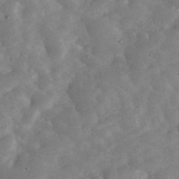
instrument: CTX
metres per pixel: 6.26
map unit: eHh
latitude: 35.7260
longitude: -68.1767
